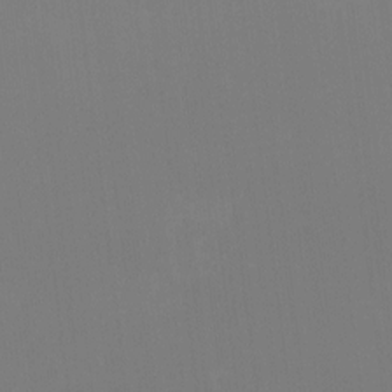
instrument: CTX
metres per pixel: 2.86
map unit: HNhu
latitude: -1.4833
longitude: -5.4048
